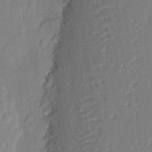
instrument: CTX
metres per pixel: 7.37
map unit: eHh
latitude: 4.4034
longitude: -77.0458
